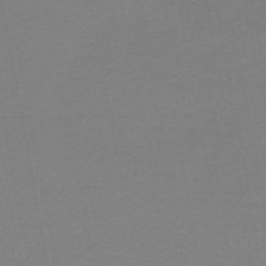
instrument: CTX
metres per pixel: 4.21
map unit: HNhu
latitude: -49.3888
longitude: 100.1227
